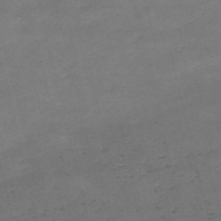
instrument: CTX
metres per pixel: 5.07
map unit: HNb
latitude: -55.9556
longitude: -44.5168
